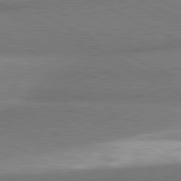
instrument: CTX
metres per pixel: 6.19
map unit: lApd
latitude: 81.0647
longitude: 164.8975
